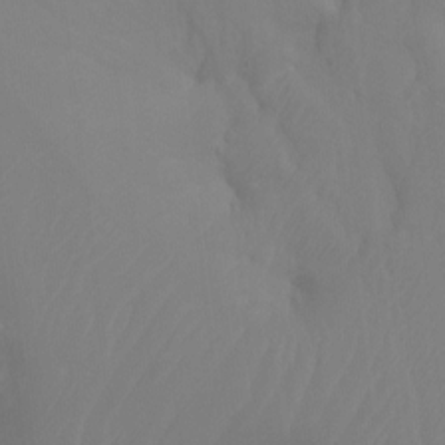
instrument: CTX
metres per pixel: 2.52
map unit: Htu
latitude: -13.8045
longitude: -44.4223
